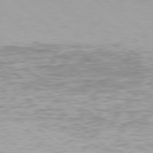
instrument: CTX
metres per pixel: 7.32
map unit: Hpe
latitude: 78.4601
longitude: -170.7057
